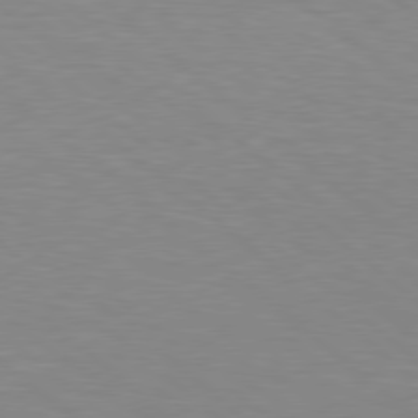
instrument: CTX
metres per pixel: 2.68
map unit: Hpe
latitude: 78.5357
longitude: -150.5923
